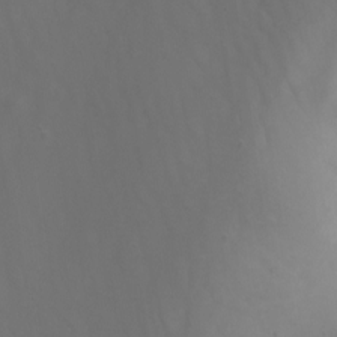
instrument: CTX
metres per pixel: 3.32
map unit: Nhu
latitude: -8.8408
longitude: -79.3293
